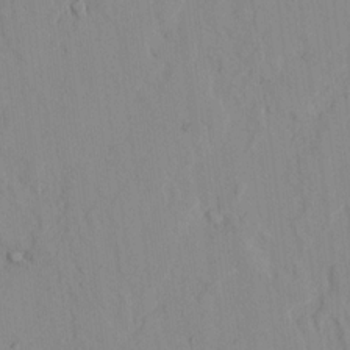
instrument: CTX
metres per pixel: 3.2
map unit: lAvf
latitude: 8.0255
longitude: 169.1620
